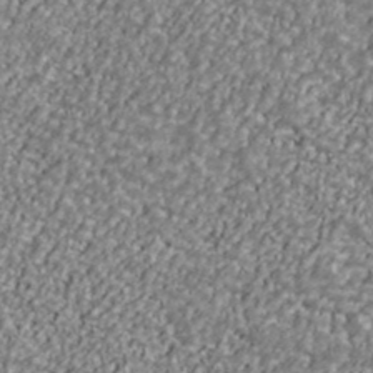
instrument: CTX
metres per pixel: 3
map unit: Ave
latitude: 40.8380
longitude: -111.6694
